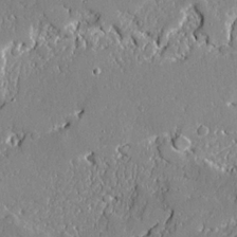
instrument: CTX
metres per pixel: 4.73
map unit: Ave
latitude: 19.5371
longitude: -127.7828
